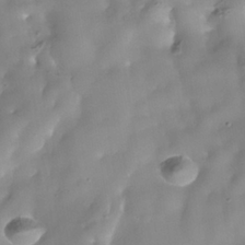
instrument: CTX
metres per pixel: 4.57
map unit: Nhe
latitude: -37.9556
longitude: -118.9136
